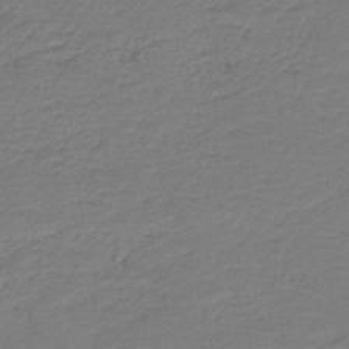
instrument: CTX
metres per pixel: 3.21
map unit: HNb
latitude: -42.4440
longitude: 50.3495
